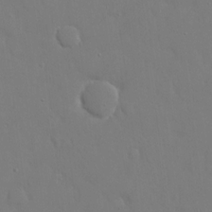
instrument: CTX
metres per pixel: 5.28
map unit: eHh
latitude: 16.0633
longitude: -71.6694
